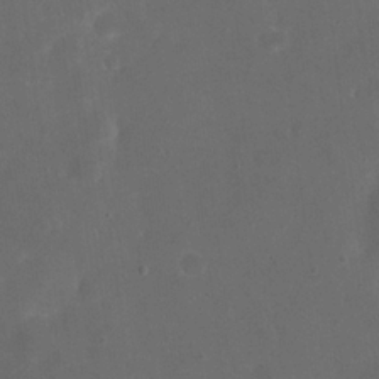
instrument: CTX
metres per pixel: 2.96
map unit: eHh
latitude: 19.6505
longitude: -65.1781
